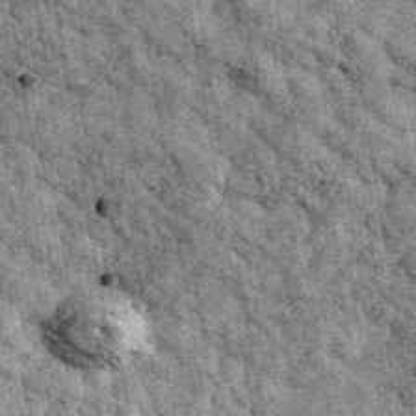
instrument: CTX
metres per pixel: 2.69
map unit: Ave
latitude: 40.2145
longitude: -107.3293
